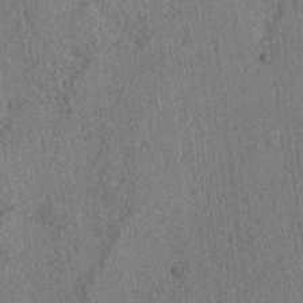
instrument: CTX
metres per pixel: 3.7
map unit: lAvf
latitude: -2.9163
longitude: -109.4048
